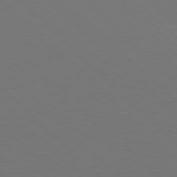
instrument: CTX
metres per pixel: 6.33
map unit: Hpe
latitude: 77.8772
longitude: -175.3482
